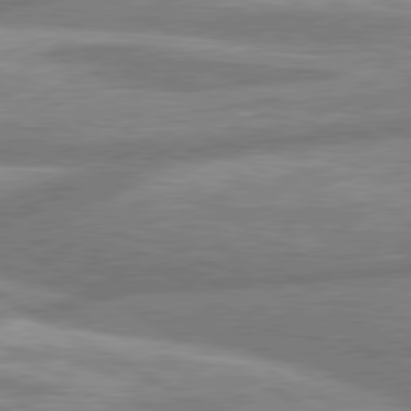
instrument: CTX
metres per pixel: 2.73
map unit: lApd
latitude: 80.4979
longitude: -165.8394
